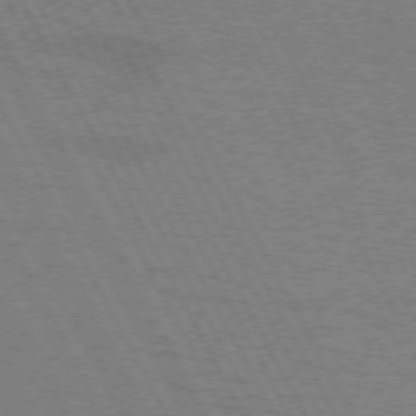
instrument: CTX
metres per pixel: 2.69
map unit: lApd
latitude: 71.9339
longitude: -56.3089
